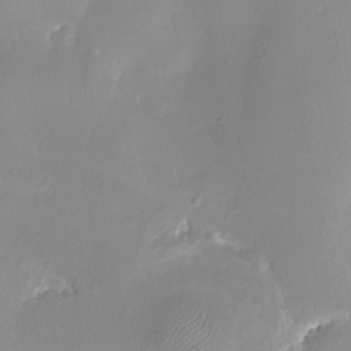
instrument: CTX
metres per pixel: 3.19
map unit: eHh
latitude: -5.1431
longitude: -78.2712
